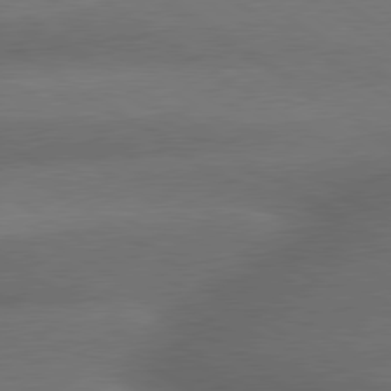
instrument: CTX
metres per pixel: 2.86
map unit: lApd
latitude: 79.7450
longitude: -154.1767
